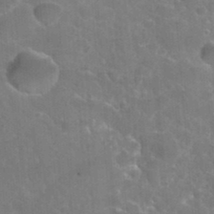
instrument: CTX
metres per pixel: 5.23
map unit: Hto
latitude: 35.9906
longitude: -46.8758
